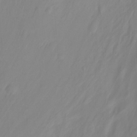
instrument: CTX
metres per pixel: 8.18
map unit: Nhu
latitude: -12.7085
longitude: -61.5182
